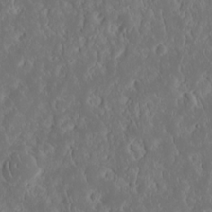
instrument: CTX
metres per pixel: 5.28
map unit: eHh
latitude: 16.1767
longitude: -73.3104
